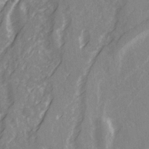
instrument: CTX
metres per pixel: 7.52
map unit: Ave
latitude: 21.2159
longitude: -132.3467
